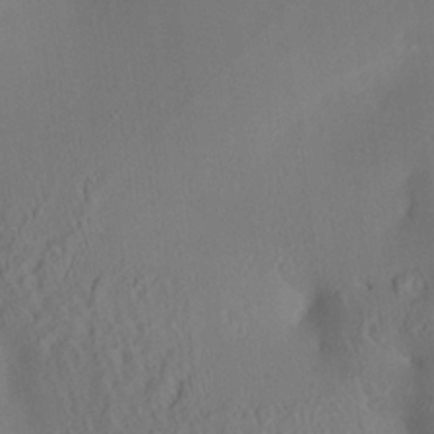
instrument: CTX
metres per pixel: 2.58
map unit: Aa
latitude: 25.5938
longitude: -133.6694
